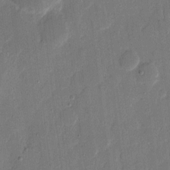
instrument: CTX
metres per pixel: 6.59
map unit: eHh
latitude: 9.4049
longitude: -68.6491
